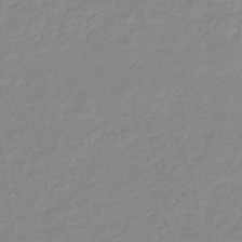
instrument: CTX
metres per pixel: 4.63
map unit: eHb
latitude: -45.4077
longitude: 89.5588
